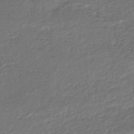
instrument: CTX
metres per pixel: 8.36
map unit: HNhu
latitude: -46.1228
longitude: 102.8408
